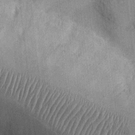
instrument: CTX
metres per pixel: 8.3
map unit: Ht
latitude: -3.3509
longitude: -14.1389
